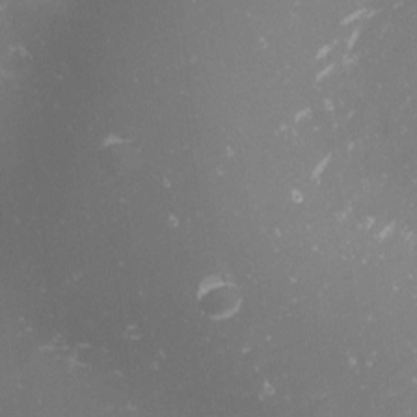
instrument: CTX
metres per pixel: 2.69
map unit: Nhu
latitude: -1.4077
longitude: -80.9892
